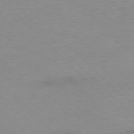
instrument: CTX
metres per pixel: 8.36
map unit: Ap
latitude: -76.8975
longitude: -90.7624
